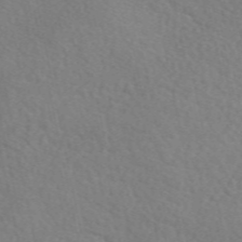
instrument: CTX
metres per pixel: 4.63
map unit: eAb
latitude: 50.2144
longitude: 117.5021
